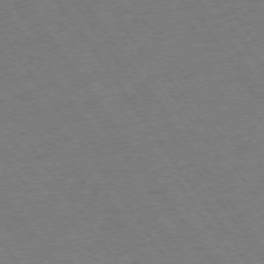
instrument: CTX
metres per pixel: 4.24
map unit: Ap
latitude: -74.0661
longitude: -70.7624
